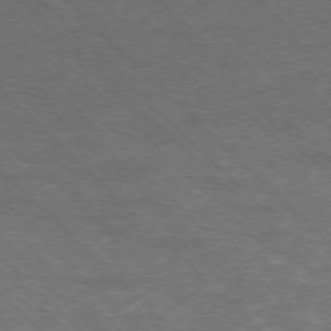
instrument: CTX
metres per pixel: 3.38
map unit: Hpe
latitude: -77.0486
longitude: -11.5182
